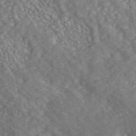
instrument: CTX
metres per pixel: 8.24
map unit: ANa
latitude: 45.2537
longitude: 46.5007
